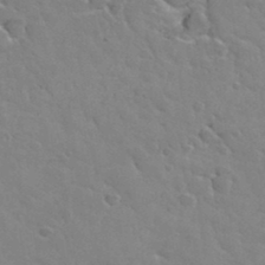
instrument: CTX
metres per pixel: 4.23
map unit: Hto
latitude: 34.6868
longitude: -50.1955
